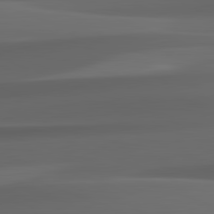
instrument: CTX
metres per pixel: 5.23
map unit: lApd
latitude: 82.3089
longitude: 143.7288
